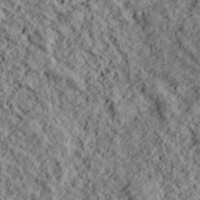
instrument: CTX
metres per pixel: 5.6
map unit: lHvf
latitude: 39.0458
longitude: -88.4979
